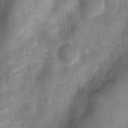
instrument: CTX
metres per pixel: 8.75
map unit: Nhu
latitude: 7.0647
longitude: -23.1781
